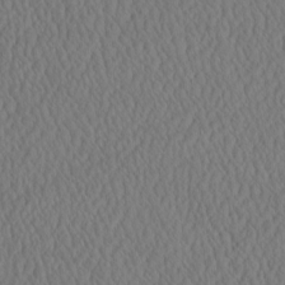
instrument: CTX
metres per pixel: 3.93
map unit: eHh
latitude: -3.5588
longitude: 16.0472
